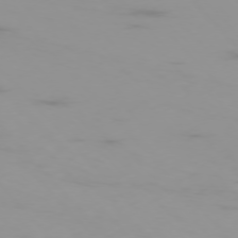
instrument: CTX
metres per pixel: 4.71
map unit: Ap
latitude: -76.1228
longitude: -76.1955
